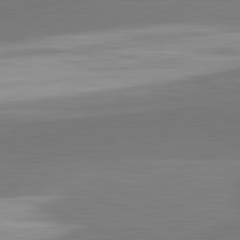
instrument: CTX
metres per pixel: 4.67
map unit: lApd
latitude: 82.4601
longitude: 151.1053
